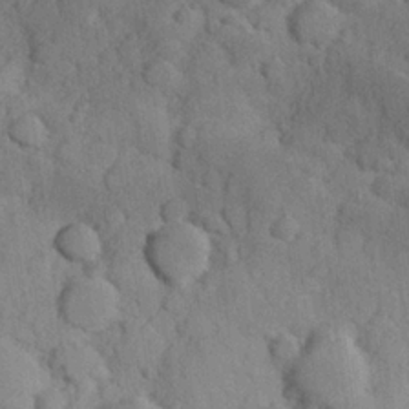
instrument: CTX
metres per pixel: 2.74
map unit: Hve
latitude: 24.2144
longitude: 148.1039
